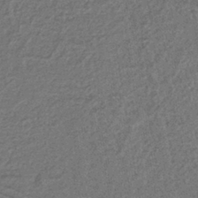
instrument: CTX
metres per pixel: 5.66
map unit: lHb
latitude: -41.1242
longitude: 62.6329
